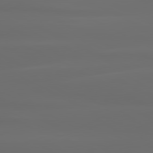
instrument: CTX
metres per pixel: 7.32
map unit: lApd
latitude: 80.5924
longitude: -136.6869
